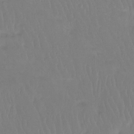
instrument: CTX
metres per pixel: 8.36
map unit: Htu
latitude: -14.4818
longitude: -46.7813
